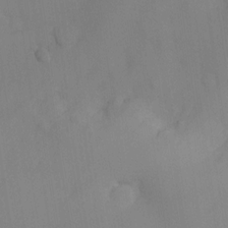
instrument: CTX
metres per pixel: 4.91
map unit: eHh
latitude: -22.7274
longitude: 15.0298
